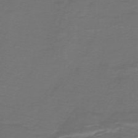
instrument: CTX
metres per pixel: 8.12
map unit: lHb
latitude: -42.9730
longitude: 57.2754
